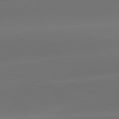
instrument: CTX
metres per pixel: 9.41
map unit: lApd
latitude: 81.8772
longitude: -161.8583
